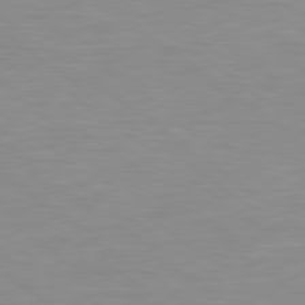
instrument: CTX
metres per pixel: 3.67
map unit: Hpe
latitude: 79.4427
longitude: -128.8569
